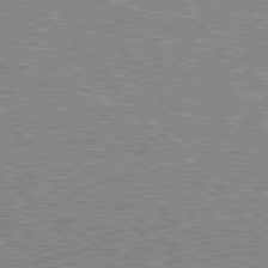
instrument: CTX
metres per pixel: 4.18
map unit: Hpe
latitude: 78.6491
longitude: -169.2537
